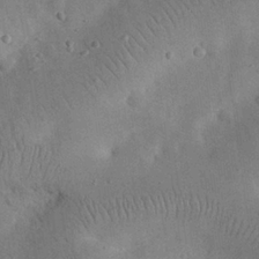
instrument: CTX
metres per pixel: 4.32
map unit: eHh
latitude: 25.5182
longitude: -68.3467
